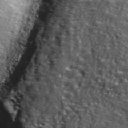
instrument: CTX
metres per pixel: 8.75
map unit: lHvf
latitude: 39.1592
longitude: -86.8758
